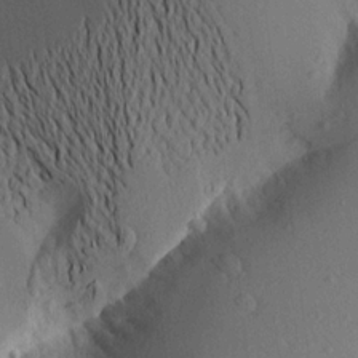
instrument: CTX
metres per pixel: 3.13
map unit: Aa
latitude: 15.7828
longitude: -148.0255
